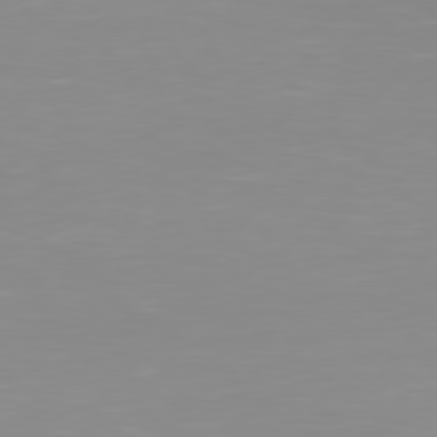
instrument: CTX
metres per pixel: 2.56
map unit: Hpe
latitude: 78.4412
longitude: -142.0255
